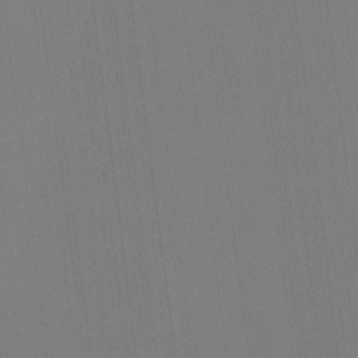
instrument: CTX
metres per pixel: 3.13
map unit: eHh
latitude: -4.5007
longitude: -79.6316
